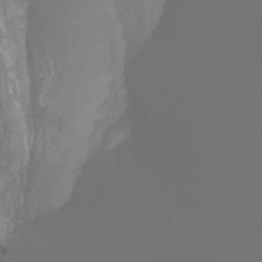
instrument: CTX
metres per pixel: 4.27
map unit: HNhu
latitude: -27.0297
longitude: 73.6911
